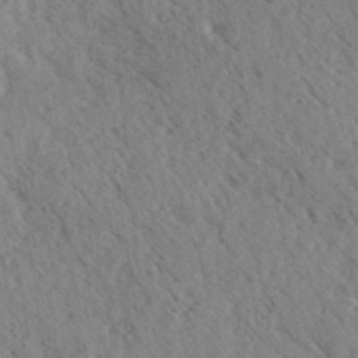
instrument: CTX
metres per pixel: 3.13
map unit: eHh
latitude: 35.0458
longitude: -140.1577
